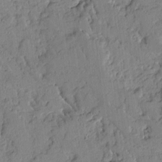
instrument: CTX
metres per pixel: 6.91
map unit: Ave
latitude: 13.6127
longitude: -132.2523
